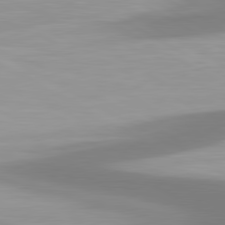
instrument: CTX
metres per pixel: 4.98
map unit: lApd
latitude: 80.7624
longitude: 174.5195
